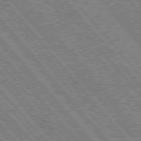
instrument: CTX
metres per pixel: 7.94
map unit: Hpe
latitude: 75.6316
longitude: -125.8772
